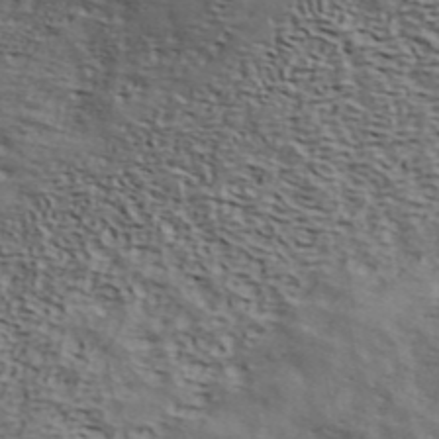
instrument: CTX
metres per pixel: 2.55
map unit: ANa
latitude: 42.8002
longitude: 48.3684
